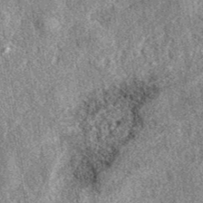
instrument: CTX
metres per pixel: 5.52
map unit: eAb
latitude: 39.1025
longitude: 108.5763
